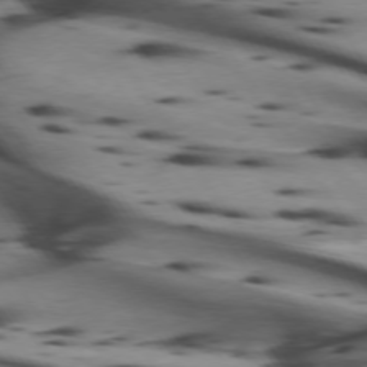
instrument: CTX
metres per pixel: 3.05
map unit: lApd
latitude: 74.5735
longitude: -64.1956
